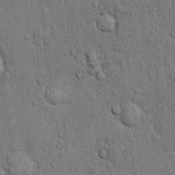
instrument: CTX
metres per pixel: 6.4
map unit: Hto
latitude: 12.1578
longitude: -57.7260
